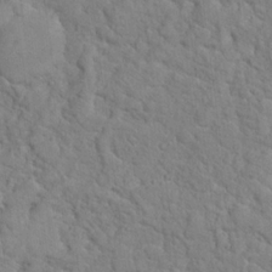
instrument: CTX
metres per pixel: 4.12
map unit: Hto
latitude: 18.1011
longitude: -34.9135
